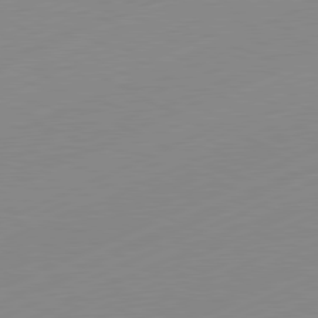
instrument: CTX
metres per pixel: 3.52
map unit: Hpe
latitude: -82.2739
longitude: 12.2173
